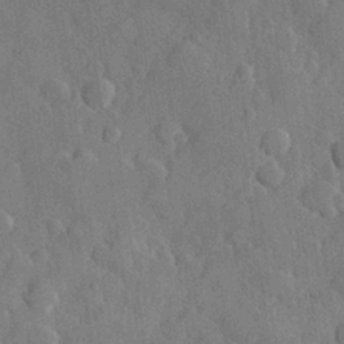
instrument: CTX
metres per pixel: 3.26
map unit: Hve
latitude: 24.1011
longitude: 149.4455
